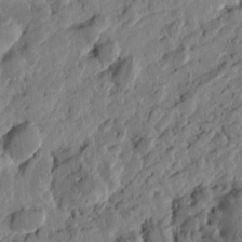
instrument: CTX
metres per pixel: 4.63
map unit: Htu
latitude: -0.1606
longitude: -177.8772
